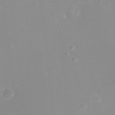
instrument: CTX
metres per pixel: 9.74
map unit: eHh
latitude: -4.3117
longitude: -76.4034
